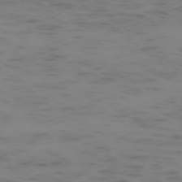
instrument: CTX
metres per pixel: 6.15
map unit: Hpe
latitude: -73.7100
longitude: 6.7463
